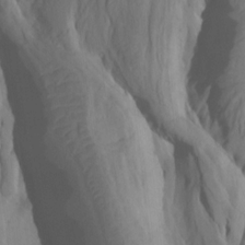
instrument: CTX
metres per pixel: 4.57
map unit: Htu
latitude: -8.0283
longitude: -66.4034
